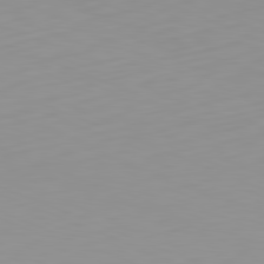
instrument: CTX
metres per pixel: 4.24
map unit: Hpe
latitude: -82.3684
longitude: 16.2740
